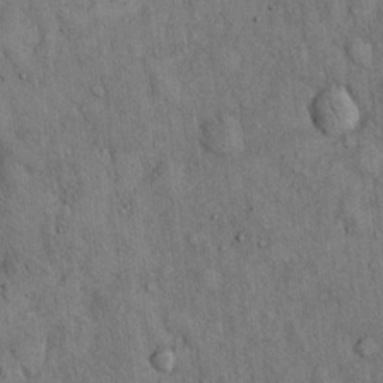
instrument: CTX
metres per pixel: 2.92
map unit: Hto
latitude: 13.2726
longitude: -58.9514
